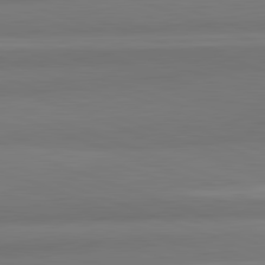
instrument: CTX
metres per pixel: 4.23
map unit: lApd
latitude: 82.3656
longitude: 176.1984
